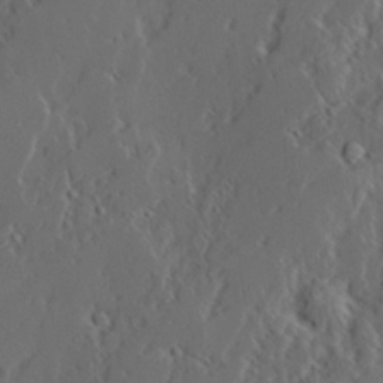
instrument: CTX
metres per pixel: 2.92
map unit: Ave
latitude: 14.5546
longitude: -136.6491
